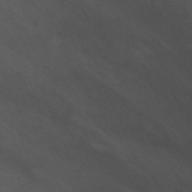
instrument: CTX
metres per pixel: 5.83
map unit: Nhu
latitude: -12.0283
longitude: -74.6113
